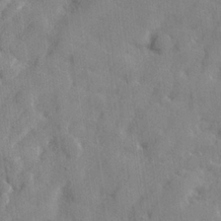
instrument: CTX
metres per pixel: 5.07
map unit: lHvf
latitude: 24.2522
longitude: 143.2187
